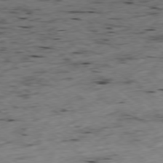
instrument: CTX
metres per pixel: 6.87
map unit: Ap
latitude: -78.6140
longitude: -91.7261
